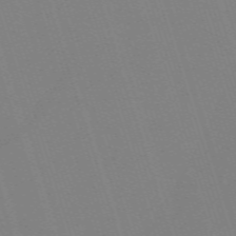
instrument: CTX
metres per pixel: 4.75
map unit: eHh
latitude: -62.9163
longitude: 50.8975
